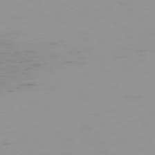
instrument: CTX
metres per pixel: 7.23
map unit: Hpe
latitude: -74.7086
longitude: 7.3698
